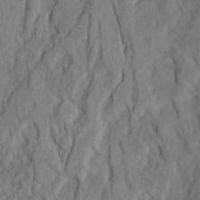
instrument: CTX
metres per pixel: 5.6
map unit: Ave
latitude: 23.4426
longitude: -133.2537
